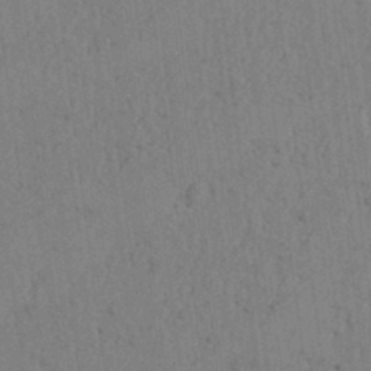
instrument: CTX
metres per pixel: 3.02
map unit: lAvf
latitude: 8.0822
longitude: 164.3684
